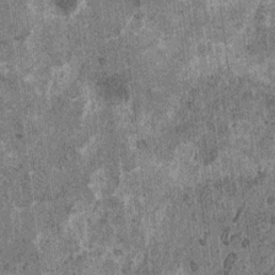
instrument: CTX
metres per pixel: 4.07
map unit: HNhu
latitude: 1.0836
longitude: 5.2187
